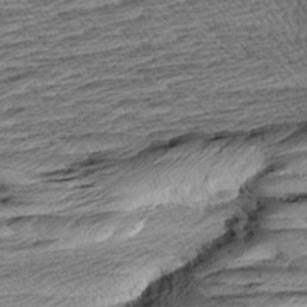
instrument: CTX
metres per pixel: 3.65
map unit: Aa
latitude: 8.2901
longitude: -137.2537
